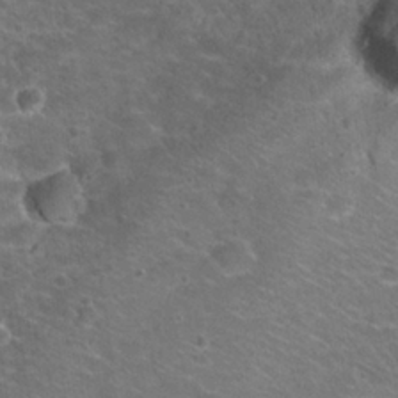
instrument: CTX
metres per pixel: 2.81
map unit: Hto
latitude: 24.5734
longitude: -31.0648
